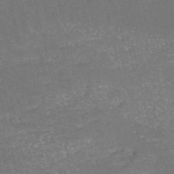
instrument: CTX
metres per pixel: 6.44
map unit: HNb
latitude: -50.9920
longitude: -49.1592
